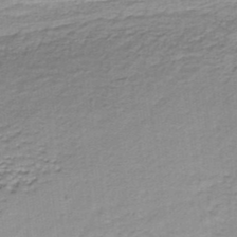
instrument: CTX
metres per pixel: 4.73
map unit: lHb
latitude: -34.7652
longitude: 60.8786
